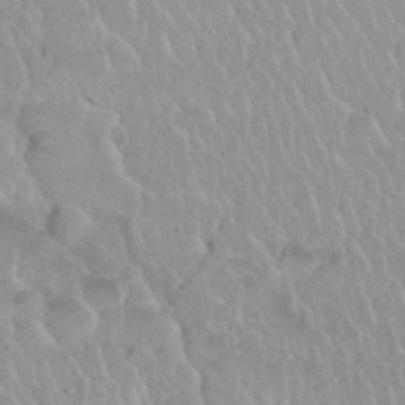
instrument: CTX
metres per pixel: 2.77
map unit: Nhu
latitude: 29.6127
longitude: -55.4615
